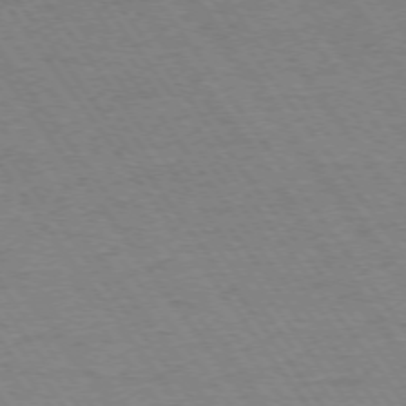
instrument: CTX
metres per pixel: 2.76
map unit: Ap
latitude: -74.8786
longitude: -83.0269
